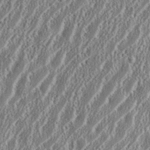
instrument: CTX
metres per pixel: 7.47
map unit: eHh
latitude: 34.4790
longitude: -132.0822
